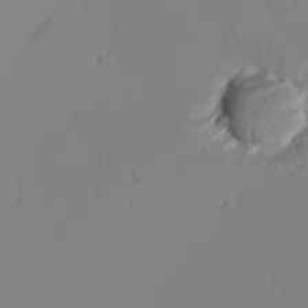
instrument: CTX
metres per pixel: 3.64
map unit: lAvf
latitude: 26.0822
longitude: -110.9514
